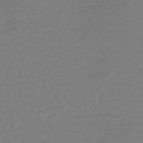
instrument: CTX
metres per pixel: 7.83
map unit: lHb
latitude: -45.1431
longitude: 60.2739
